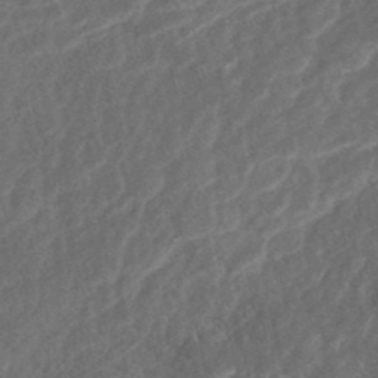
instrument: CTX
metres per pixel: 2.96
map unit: Nhe
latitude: -48.0283
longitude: -171.8583
